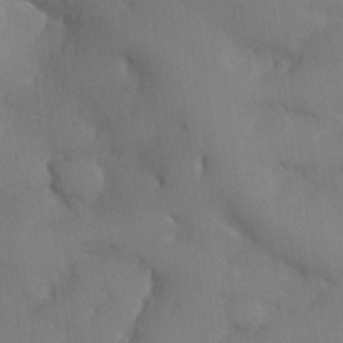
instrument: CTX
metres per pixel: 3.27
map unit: eHh
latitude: -23.3888
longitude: 15.0676
